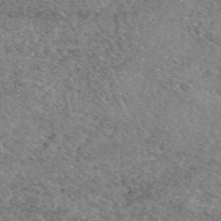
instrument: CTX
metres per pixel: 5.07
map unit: eAb
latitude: 49.9528
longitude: 113.2565
